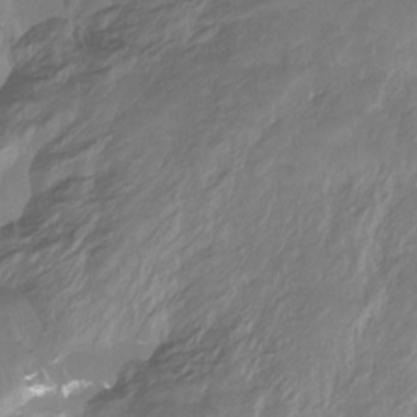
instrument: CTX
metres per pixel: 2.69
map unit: Htu
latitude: -13.2943
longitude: -45.6127
